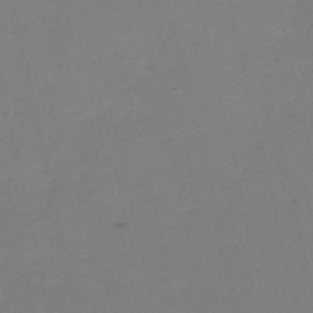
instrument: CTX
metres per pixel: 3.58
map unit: HNb
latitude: -54.5574
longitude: -50.0255
